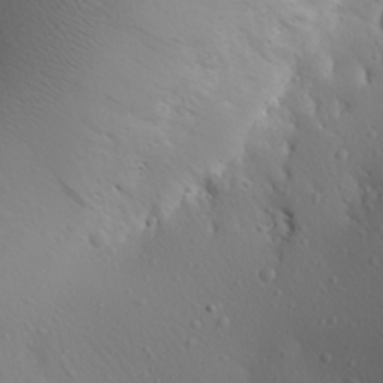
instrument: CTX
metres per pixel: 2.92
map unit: Aa
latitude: 28.1200
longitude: -146.1956
